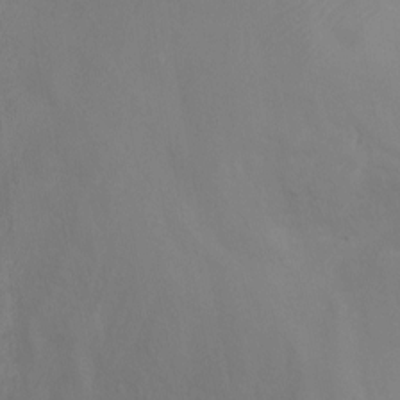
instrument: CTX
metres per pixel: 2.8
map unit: Ht
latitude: -9.9556
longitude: -28.2333
